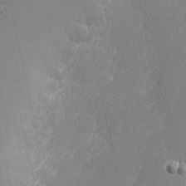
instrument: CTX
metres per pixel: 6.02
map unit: Nhu
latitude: 1.8583
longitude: -76.8569
